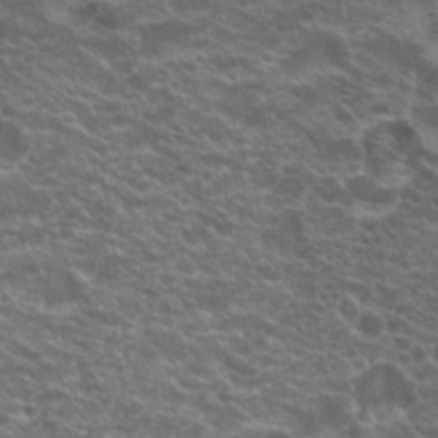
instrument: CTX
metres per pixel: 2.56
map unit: Hto
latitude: 20.4979
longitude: -36.4790
